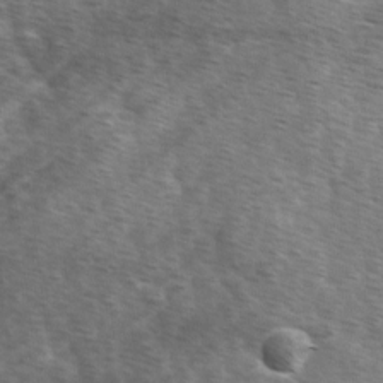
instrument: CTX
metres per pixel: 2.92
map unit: Ave
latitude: 0.5357
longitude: -111.9339
